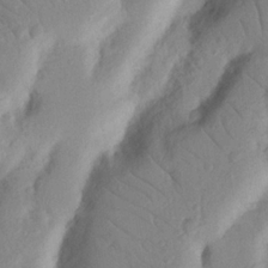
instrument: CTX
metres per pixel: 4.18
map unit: Nhu
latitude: 19.1592
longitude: -77.1403
